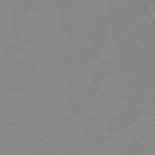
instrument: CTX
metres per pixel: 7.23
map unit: lHb
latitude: -48.7086
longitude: 72.0472
